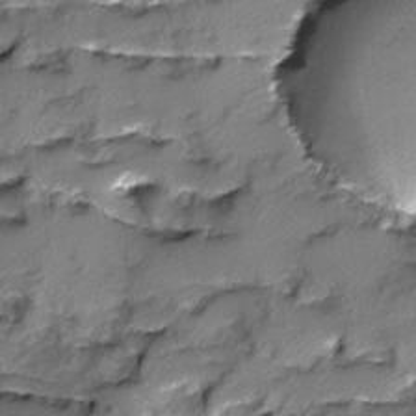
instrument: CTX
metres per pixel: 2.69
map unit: Ave
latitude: -10.0850
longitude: -117.7261
